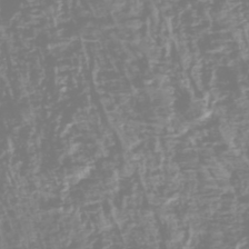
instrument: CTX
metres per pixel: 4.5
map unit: HNhu
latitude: -47.8800
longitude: 27.9745
